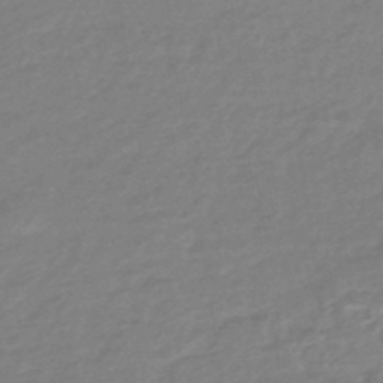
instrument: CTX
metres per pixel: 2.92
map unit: eHb
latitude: -45.7478
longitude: 89.5588
